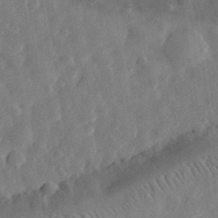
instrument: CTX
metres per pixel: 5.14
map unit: eHh
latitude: 32.2334
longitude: -75.6316
